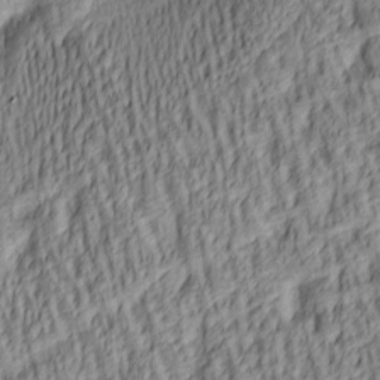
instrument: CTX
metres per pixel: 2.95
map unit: lAa
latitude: 5.1025
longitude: -115.7638
